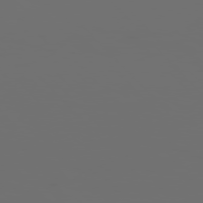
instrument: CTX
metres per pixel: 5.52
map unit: Hpe
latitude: 76.8569
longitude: -140.2711
